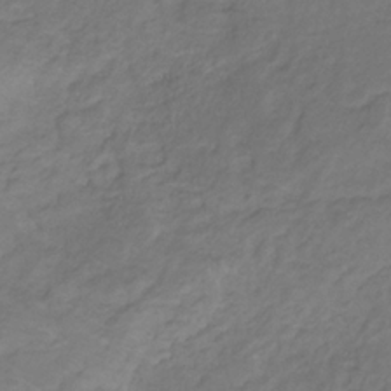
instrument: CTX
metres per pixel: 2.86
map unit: lHb
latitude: -30.9730
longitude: 65.3699
